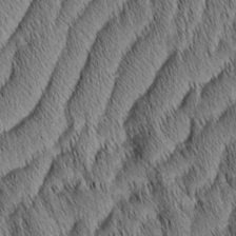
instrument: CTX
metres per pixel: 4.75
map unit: Aa
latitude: 6.6868
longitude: -130.7625
